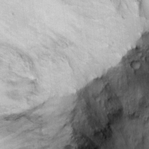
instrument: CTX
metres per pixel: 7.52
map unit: Ht
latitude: 9.8961
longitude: -37.6694
